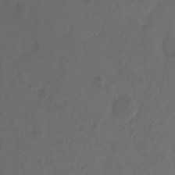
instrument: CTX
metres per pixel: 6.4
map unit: Ht
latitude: -10.6330
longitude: -35.5182
